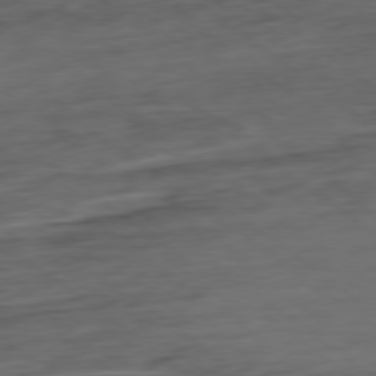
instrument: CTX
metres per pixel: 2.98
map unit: Hpe
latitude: -79.2187
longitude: -19.5371
